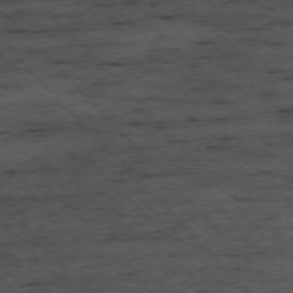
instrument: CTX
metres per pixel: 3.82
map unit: Ap
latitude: -76.2928
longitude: -87.5749
